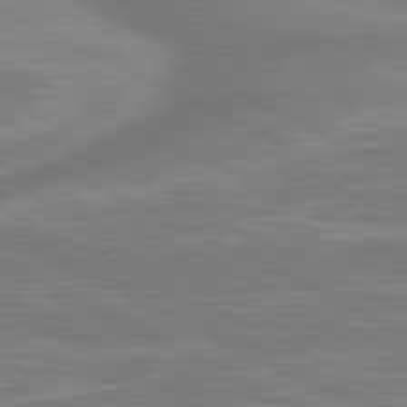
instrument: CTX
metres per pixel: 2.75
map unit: lApd
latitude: 81.2537
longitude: -174.1389
